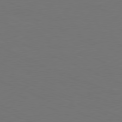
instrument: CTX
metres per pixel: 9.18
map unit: Hpe
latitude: -81.6722
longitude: 21.2376
